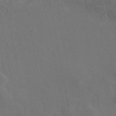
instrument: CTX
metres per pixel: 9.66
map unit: eAb
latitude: 46.3657
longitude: 112.4440
